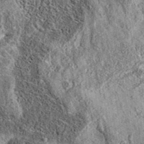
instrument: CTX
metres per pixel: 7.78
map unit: eAb
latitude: 36.3845
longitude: 109.7100
